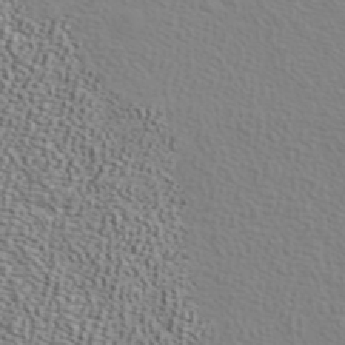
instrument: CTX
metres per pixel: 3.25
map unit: ANa
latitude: 40.0822
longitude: 20.4062
